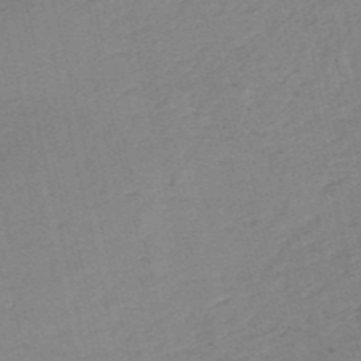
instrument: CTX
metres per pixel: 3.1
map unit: HNb
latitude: -54.1039
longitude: -45.8961
